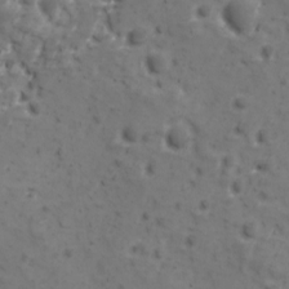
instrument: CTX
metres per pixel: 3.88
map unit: Ave
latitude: 10.8758
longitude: -104.8947
